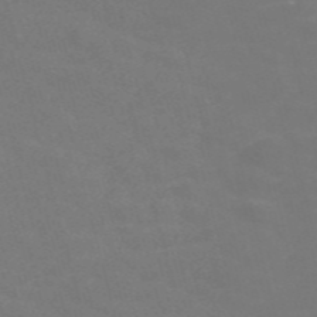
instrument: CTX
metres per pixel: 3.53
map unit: Nve
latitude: -57.1242
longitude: 52.0850
